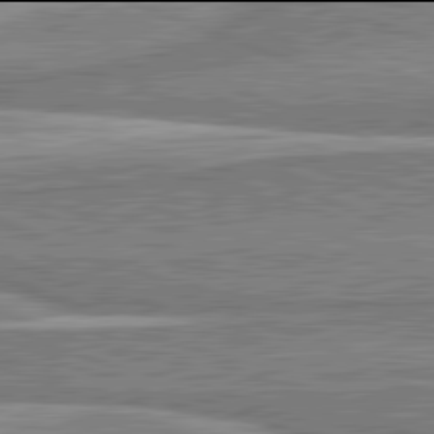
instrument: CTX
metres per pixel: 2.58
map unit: lApd
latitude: 81.9906
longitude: 167.7100
